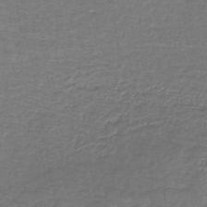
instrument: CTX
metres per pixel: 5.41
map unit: lHb
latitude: -43.7288
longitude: 57.2565
